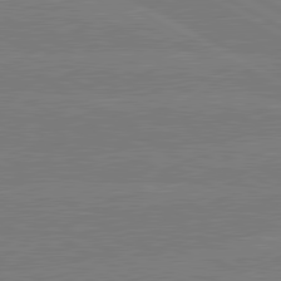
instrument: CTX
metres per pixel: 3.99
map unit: lApd
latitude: 80.6301
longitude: -126.7813
